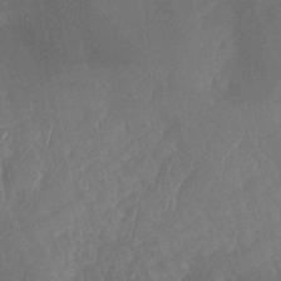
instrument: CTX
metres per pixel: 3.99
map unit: Nhu
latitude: -27.8044
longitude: -64.3467
